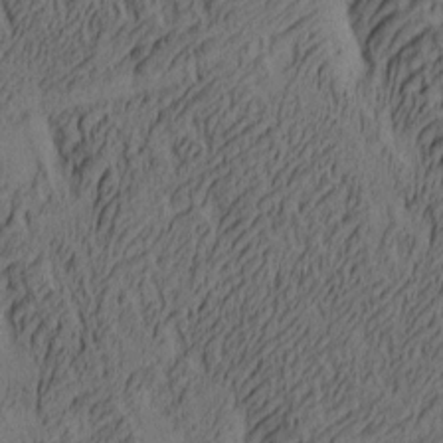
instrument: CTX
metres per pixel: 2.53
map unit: lAa
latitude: 4.9325
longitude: -115.4048
